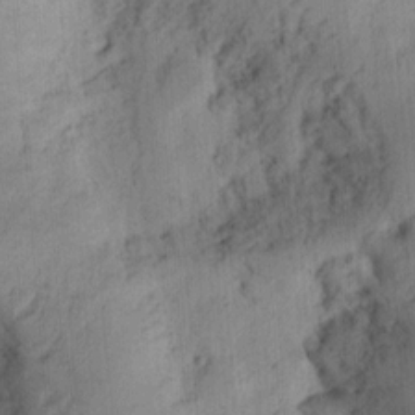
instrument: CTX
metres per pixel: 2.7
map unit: Ht
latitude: 11.1970
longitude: -74.3278
